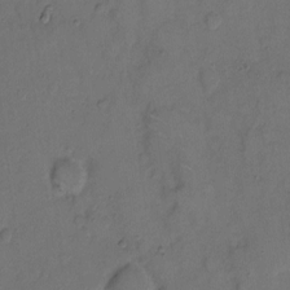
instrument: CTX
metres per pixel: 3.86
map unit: eHh
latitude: 8.2901
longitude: -62.2901
